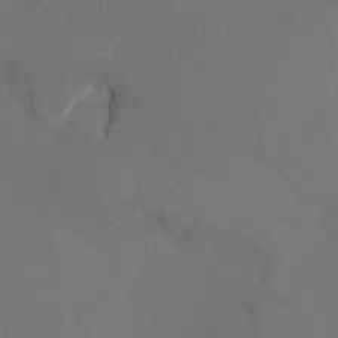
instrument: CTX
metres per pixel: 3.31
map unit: HNhu
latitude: 10.8569
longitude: 22.3873
